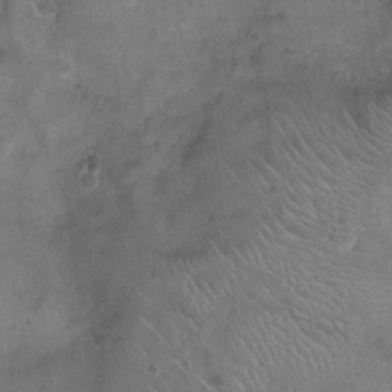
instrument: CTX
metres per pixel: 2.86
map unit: Ht
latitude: -4.7085
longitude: -16.0444
